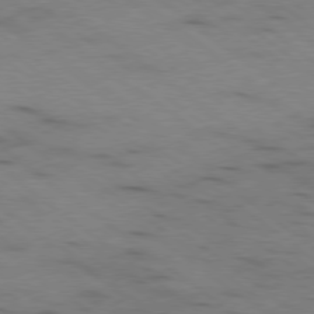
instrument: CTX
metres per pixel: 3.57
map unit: Ap
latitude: -79.3698
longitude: -100.2334
